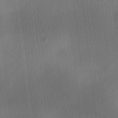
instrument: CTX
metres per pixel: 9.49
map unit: HNhu
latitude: 10.1389
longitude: 10.0850
